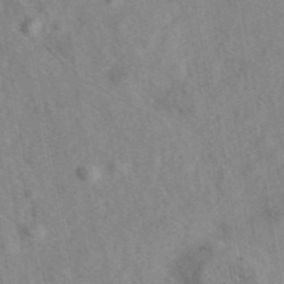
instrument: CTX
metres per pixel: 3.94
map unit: eAb
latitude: 42.0255
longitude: 109.6344
